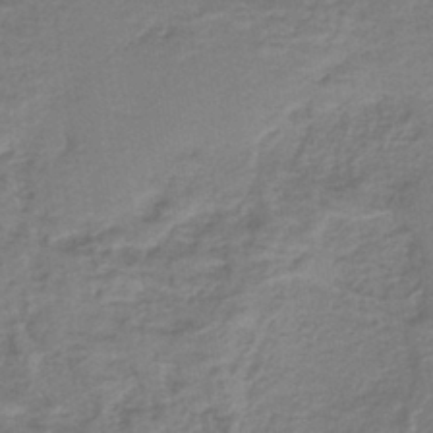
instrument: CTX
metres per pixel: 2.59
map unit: lHb
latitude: -40.4251
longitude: 53.2753
